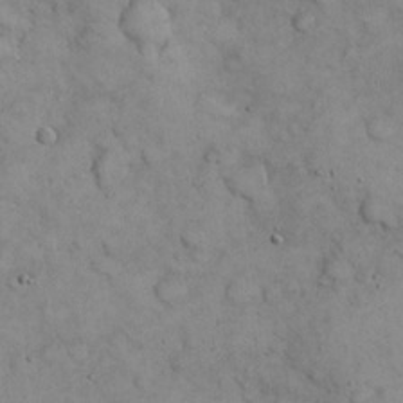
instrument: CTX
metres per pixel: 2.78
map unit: eHh
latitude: 21.9150
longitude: -59.0459
